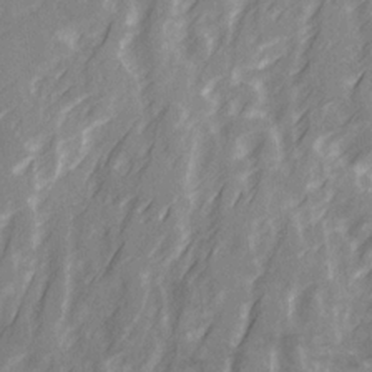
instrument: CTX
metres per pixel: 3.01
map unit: Ave
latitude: 20.7435
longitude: -132.1767
